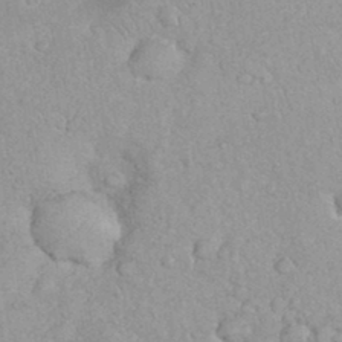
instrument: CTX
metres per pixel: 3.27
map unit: eHh
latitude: 35.5560
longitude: -63.8773
